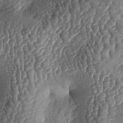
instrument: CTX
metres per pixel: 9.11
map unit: lAa
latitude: -5.4265
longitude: -127.9150
